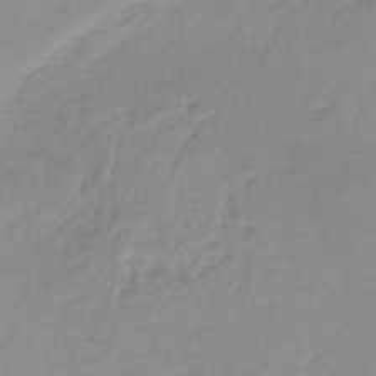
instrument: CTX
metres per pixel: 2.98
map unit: lHb
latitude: -40.7463
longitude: 68.0850
